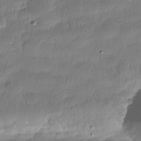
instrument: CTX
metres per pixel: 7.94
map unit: Nhe
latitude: -36.8408
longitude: -179.3860
